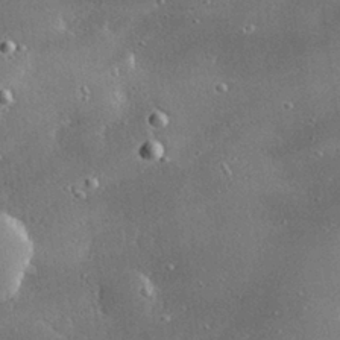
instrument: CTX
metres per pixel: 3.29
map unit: Hve
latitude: 28.9136
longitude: -92.4223
